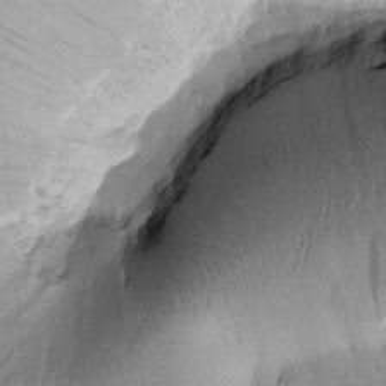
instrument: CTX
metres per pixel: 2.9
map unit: Htu
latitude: -0.2362
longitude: 173.5210
